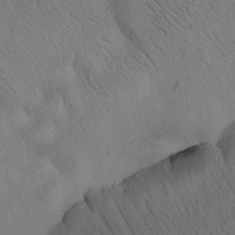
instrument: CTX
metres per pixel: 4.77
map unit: Htu
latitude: -1.5966
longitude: 172.6896
